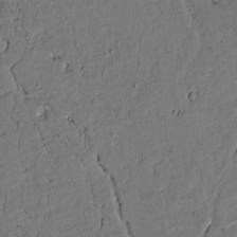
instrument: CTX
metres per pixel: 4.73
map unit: lAvf
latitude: 4.6301
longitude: 169.0297
